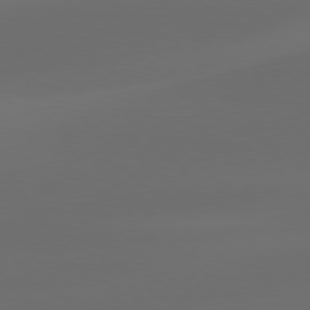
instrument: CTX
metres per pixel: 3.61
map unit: Hpe
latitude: 76.4790
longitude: -130.3846
